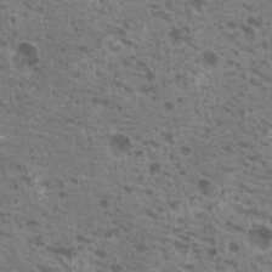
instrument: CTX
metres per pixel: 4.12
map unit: Nhu
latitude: 19.4048
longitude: -31.8017
